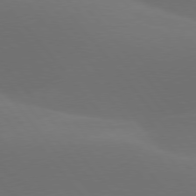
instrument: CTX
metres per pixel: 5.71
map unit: lApd
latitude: 77.9339
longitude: -52.9703
